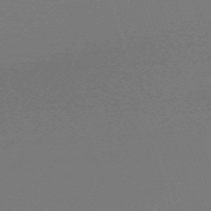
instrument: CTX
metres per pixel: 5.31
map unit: eHh
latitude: -63.0864
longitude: 52.6896
